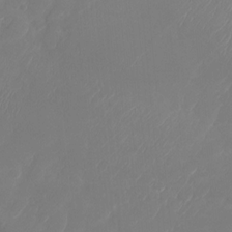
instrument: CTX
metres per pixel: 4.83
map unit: Nhu
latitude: -28.5196
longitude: -64.7435
